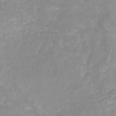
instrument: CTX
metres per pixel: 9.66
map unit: Nhu
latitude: -22.3684
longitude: -56.1955
